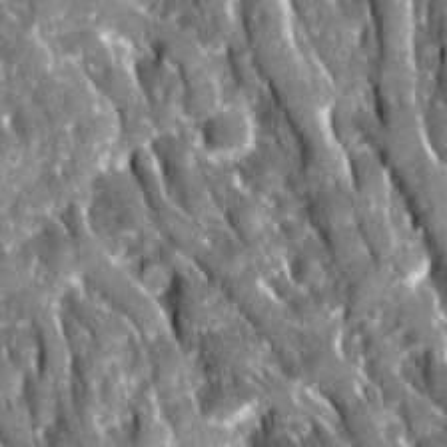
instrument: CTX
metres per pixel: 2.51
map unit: Ave
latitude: 16.2712
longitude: -131.4616
